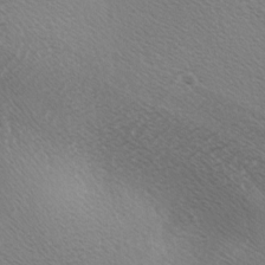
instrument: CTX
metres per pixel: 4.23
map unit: lAa
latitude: -3.6721
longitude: -125.8016
